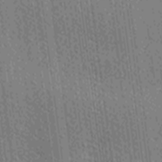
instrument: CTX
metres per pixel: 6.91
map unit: Ave
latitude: -7.0675
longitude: -123.3293
